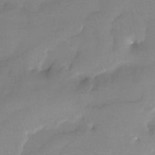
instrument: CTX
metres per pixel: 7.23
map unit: Htu
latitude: -13.2565
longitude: -46.5924
